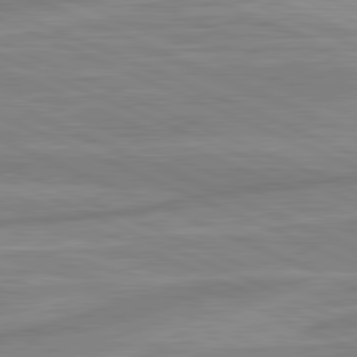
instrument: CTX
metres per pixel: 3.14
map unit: lApd
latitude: 81.5182
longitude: -175.9339
